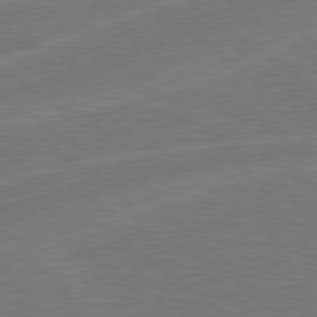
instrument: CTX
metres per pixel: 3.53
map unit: Hpe
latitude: 78.7058
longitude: -153.6505
